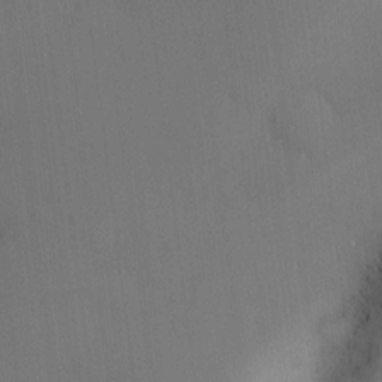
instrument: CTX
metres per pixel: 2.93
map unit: eHh
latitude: 0.4979
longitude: 17.4266
